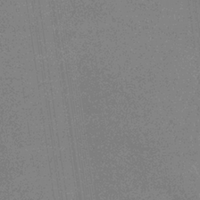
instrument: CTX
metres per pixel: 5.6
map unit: eHb
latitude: -34.5007
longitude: 73.1620
